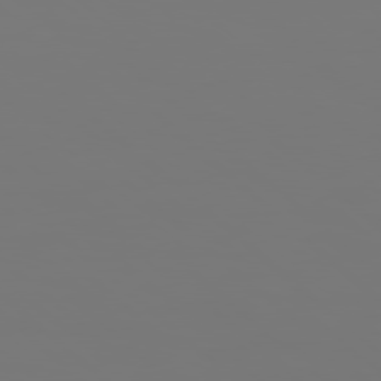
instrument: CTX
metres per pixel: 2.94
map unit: Hpe
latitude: 78.1767
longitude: 177.9367
